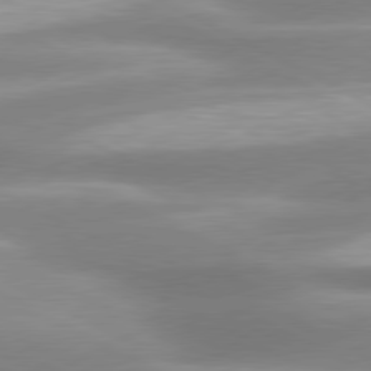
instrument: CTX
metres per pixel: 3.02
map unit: lApd
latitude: 79.6694
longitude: -120.0255
